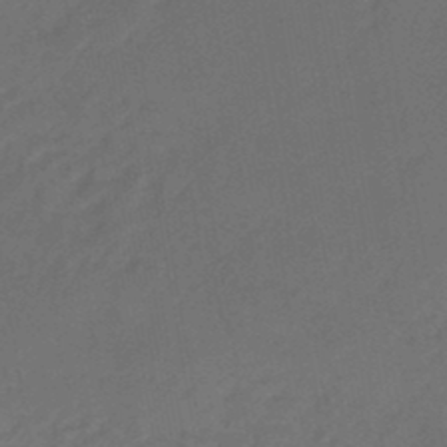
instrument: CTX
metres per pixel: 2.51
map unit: eHb
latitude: -46.6329
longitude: 85.4643
